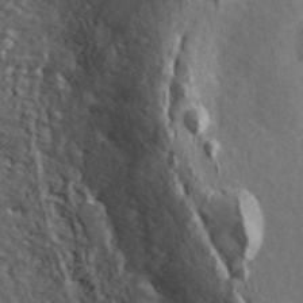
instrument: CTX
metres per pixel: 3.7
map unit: ANa
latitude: 45.3104
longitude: 23.7289
